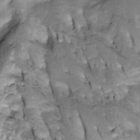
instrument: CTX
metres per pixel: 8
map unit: Htu
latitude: -3.6721
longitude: 150.5384
